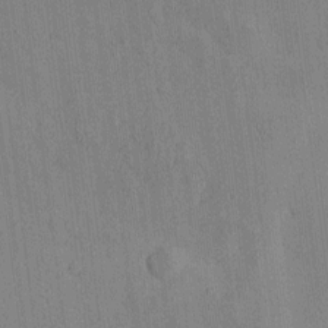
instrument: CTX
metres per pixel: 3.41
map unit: eHh
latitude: -3.8989
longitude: 14.6897
